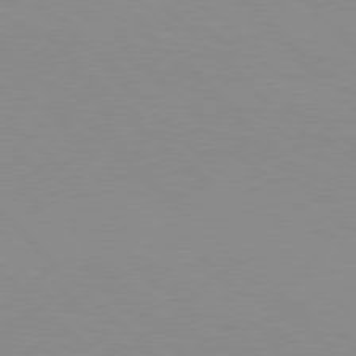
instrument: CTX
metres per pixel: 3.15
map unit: Hpe
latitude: 77.5371
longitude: -160.5357
